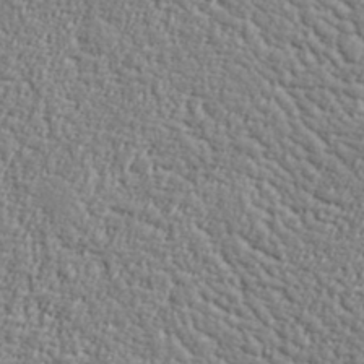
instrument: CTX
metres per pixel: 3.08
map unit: lHvf
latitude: 37.9528
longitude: -92.1766
